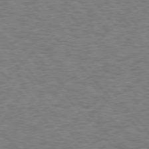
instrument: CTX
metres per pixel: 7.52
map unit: Hpe
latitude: 75.8772
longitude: -135.8016
